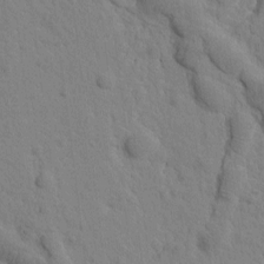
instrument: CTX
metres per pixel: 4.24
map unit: Htu
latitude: -2.0849
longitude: 172.5574
